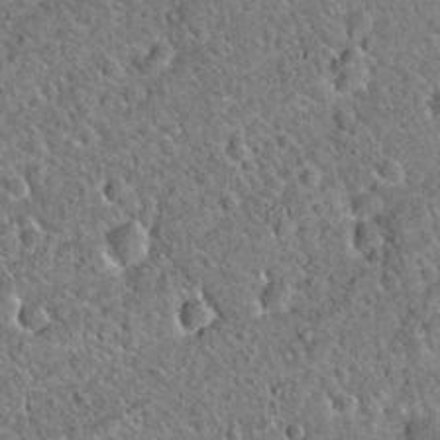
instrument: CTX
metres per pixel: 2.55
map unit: Hto
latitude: 19.9528
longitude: -50.4034
